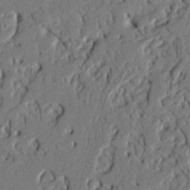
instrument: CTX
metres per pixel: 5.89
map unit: Nhu
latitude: 20.3468
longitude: -77.6694
